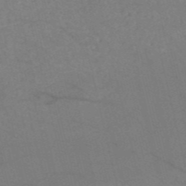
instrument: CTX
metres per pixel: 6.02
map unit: HNb
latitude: -53.5588
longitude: -47.5938
